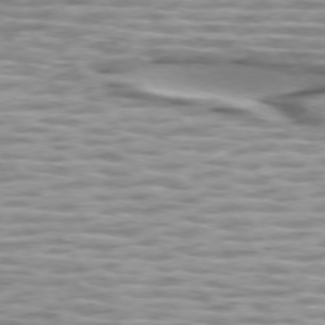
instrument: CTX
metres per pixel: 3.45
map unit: lApd
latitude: 74.2523
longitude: -56.9702
